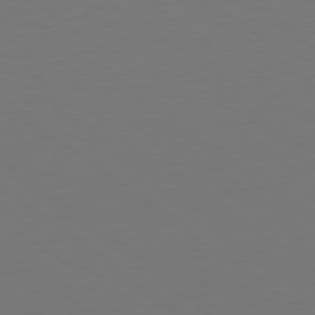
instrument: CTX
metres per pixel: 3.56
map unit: Ap
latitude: -79.0675
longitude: -62.2523
